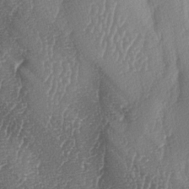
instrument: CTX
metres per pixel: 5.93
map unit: lAa
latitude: -6.6518
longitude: -129.4804
